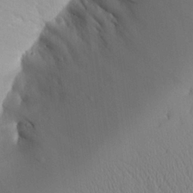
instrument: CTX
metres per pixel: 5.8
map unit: Aa
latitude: 24.9324
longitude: -132.4979
